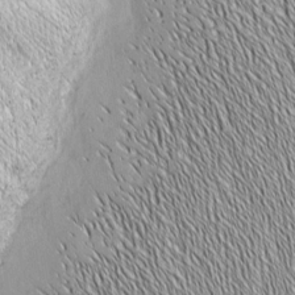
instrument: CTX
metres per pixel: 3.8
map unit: Nhu
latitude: -4.4440
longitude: -150.3656
